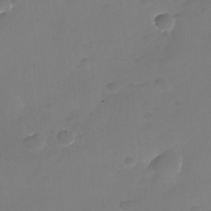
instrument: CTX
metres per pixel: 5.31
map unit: Nhu
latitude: -26.8596
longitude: -71.6127
